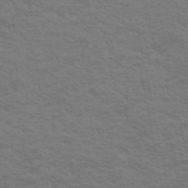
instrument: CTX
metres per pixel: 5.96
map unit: eHh
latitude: -51.4265
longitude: -24.0444
